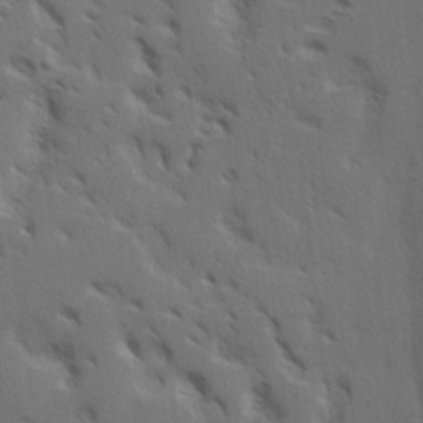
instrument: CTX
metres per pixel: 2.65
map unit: lHvf
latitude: 23.1781
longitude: 140.9919
